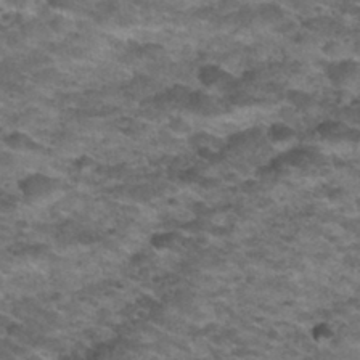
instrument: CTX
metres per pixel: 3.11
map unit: Nhu
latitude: 30.7813
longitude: -52.7624
